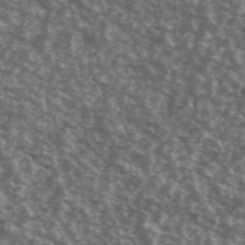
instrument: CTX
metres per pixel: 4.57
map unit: Ave
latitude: 39.9906
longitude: -108.7246
